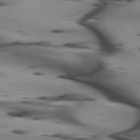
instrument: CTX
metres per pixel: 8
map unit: lApd
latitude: 74.8002
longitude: -65.1214
